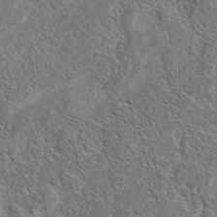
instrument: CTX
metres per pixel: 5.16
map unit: eAb
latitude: 37.4238
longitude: 112.8030
